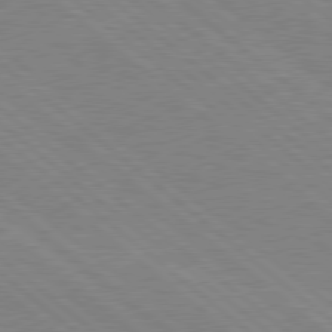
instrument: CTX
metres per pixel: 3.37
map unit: Hpe
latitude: 78.2901
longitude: -123.8583
